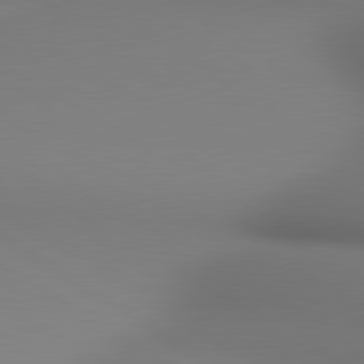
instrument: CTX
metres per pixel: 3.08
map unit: lApd
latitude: 80.6301
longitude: 138.2362
